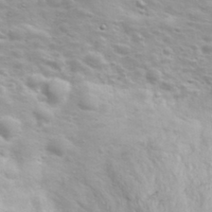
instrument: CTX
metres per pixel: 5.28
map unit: eHh
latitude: 31.9339
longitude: -61.5371
